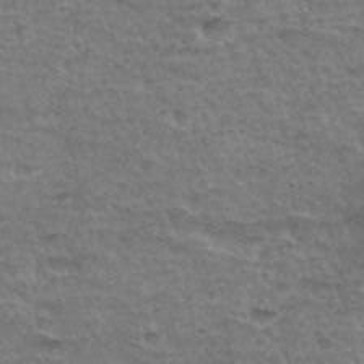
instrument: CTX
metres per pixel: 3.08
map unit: Hto
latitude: 35.3670
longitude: -45.2726
